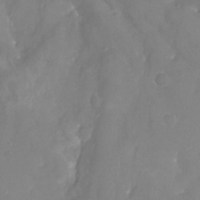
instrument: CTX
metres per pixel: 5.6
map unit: Nhu
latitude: -20.6140
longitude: -58.1578
